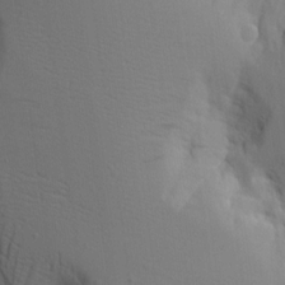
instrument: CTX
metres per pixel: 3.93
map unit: Aa
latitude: 17.3482
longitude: -124.8758
